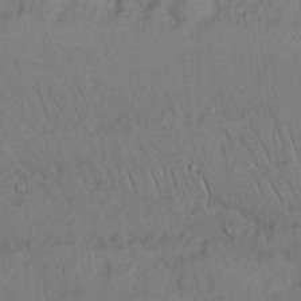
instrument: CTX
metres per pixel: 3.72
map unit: Nhu
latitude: 26.2901
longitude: -70.7624
